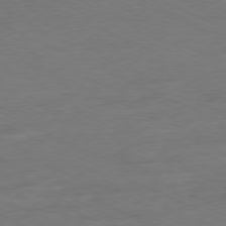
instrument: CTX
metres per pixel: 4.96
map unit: Ap
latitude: -80.1228
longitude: -92.3278
